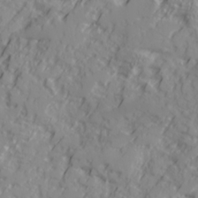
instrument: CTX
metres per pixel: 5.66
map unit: Ave
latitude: 18.1577
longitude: -129.4048
